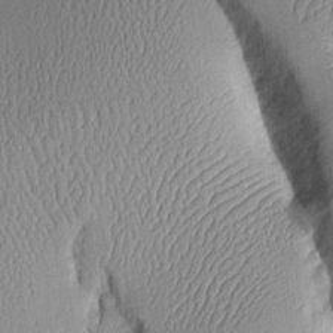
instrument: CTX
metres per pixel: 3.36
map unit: Aa
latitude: 10.3467
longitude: -128.2900
